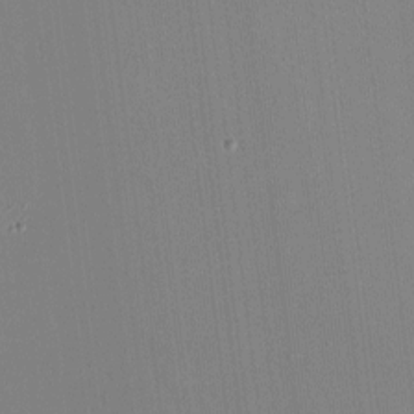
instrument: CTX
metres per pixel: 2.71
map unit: HNhu
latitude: -1.7289
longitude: -6.3089
